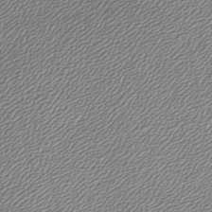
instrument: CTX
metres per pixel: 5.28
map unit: lHb
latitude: -43.7288
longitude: 61.9178
